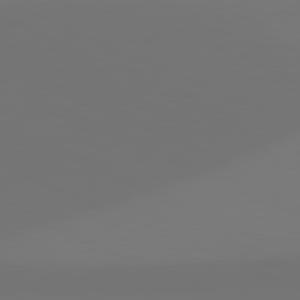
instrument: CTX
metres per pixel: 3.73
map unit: lApd
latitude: 81.4237
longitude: 147.3132
